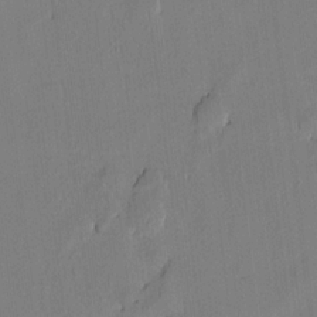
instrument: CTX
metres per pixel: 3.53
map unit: lAvf
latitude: 7.2726
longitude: 166.1984
